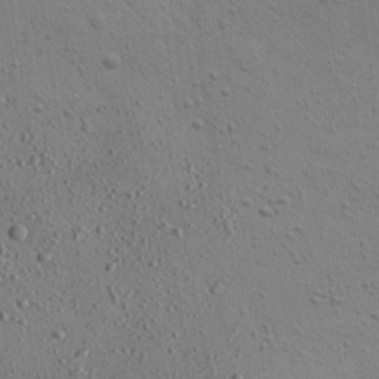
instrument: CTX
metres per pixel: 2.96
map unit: Aa
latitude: 22.6490
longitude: -142.4034
